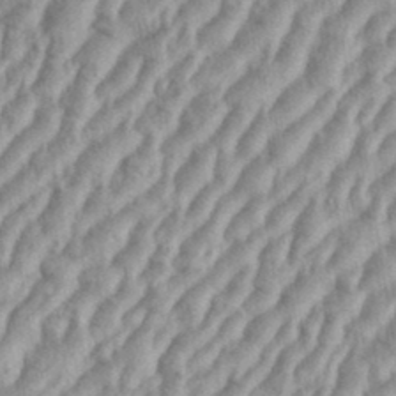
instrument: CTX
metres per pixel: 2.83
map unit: eHh
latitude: 36.0822
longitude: -137.5938
